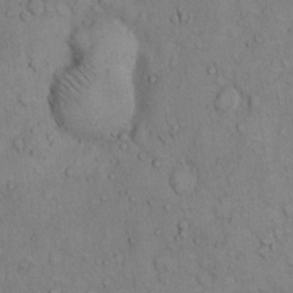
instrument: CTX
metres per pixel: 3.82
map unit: Hto
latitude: 10.8191
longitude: -60.8002
